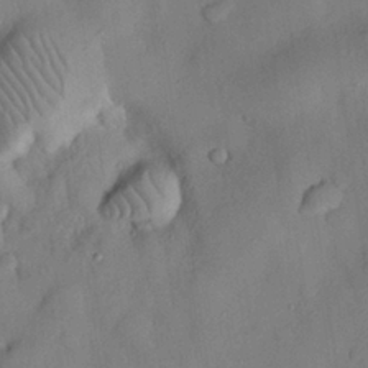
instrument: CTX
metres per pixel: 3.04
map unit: Nhu
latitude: 26.1389
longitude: -72.7813
